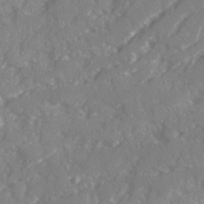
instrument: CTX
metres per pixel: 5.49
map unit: Ave
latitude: 19.8961
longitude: -130.5546
